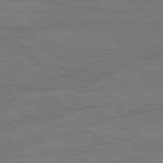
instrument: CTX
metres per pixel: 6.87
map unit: Ap
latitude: -81.3888
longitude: -79.3671
